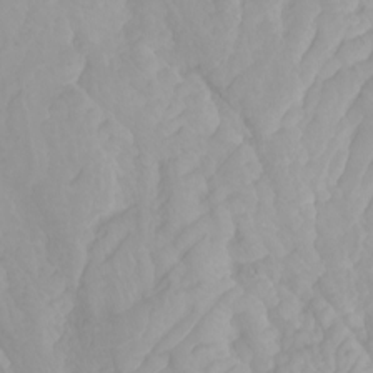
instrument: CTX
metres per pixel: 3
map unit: Htu
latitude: -4.0283
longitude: -73.5749
